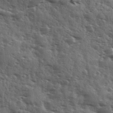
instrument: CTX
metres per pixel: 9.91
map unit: Ave
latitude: 11.7639
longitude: -102.8758
